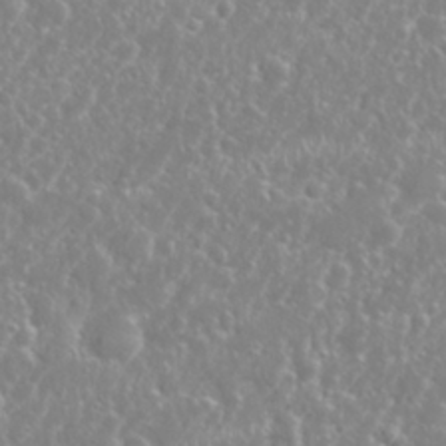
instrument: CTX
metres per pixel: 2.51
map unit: Nhu
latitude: 26.1389
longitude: -60.3278
